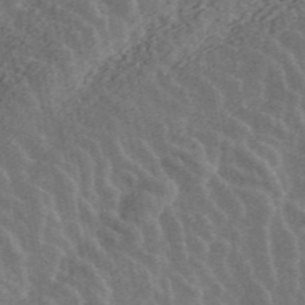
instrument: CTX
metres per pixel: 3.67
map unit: ANa
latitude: 45.1403
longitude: 38.6707
